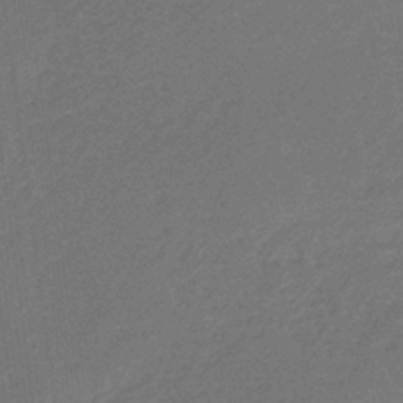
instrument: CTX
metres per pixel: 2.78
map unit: HNb
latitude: -35.8044
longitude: 54.8030
